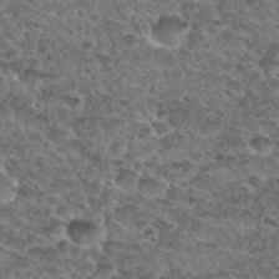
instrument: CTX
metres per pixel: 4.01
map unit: Nhu
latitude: 29.9528
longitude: -49.6883
